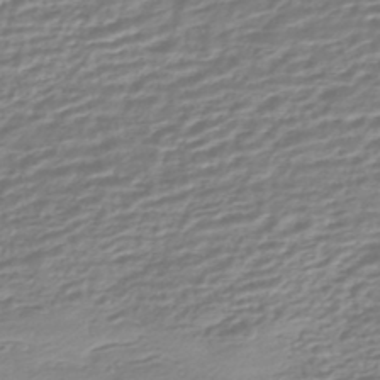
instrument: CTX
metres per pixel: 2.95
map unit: HNhu
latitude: -44.0283
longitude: 99.7100
